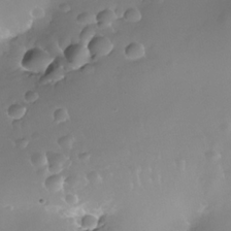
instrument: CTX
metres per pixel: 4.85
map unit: Nhe
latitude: -36.0283
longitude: -130.8569
